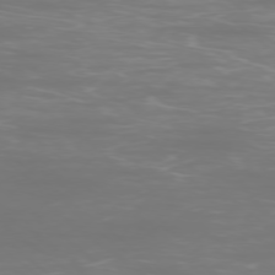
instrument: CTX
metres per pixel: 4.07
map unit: Ap
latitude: -77.7289
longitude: -94.4601
